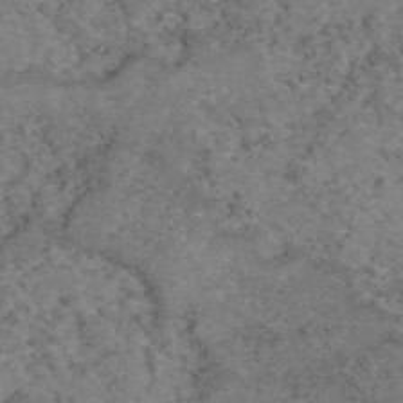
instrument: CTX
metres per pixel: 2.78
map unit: eAb
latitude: 47.4994
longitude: 113.4266
